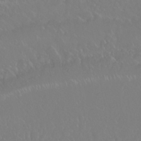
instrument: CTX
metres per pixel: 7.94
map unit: Nhu
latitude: 25.5560
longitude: -58.6680
